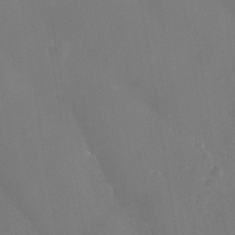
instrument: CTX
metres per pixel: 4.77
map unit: Nhe
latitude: -36.5762
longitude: -130.4412
